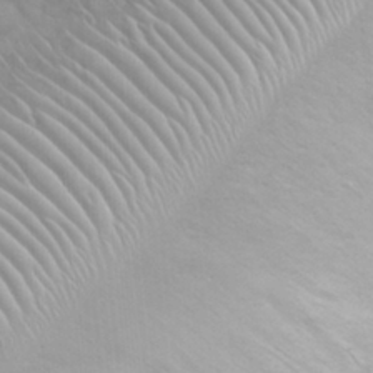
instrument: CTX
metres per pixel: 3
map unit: Nhu
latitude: 27.0459
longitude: -62.0444
